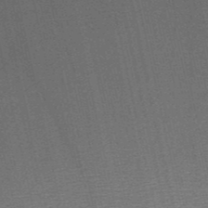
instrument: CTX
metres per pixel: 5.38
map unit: HNb
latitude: -52.1605
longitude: -46.4601
